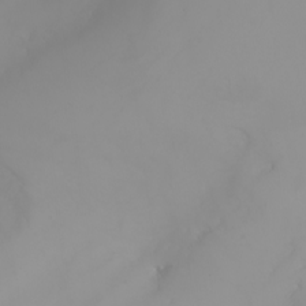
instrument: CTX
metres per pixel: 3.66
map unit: Nhu
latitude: -4.9541
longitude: -93.3859
